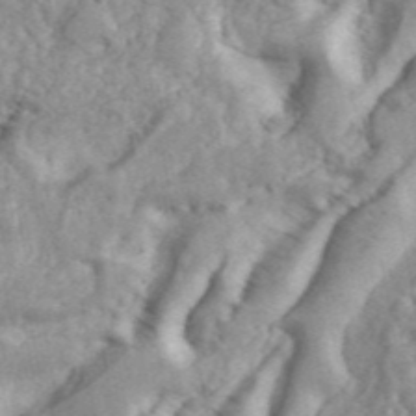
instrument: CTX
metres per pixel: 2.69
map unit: ANa
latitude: 45.6505
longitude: 27.2942
